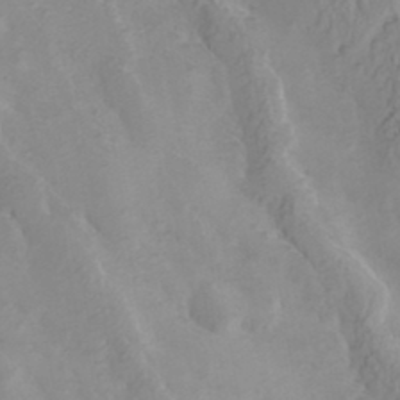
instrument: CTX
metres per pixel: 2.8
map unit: Hve
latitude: 33.0081
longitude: 149.2943
